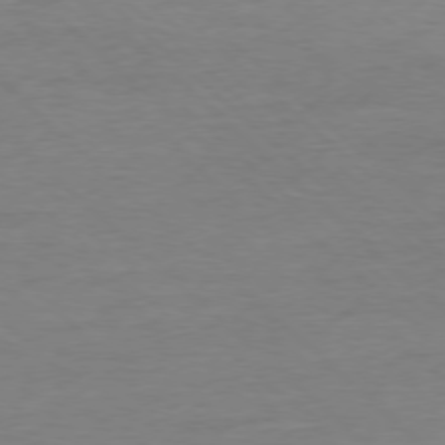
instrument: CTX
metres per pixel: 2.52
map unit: Ap
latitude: -77.8989
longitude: -88.1956
